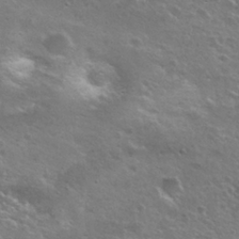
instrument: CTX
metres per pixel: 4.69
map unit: Hto
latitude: 26.1578
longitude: -50.1955
